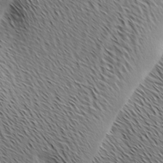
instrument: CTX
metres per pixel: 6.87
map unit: Ave
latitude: 1.2537
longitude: -115.1781
